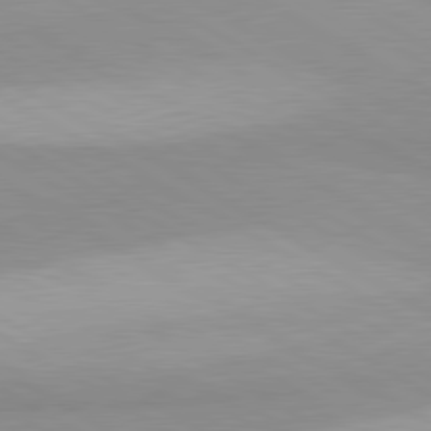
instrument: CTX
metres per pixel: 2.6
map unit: lApd
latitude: 80.4601
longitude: -179.1026
